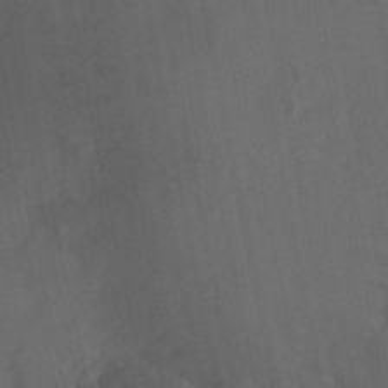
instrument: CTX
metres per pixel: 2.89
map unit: Ave
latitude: 22.7813
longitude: -136.4979
